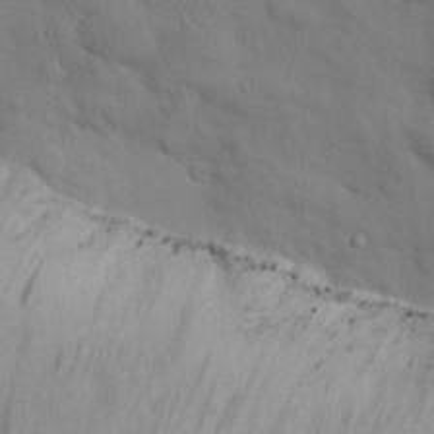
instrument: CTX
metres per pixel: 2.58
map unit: Nhu
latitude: 26.6869
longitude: -70.4034
